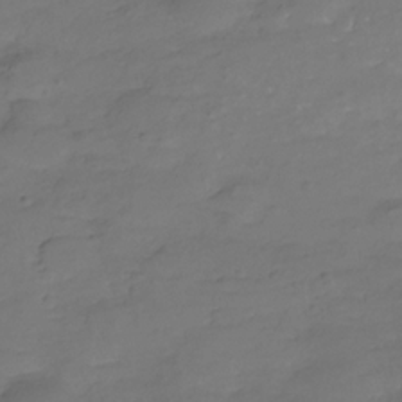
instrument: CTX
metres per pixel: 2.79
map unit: Hve
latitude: -27.9178
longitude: 91.0676
